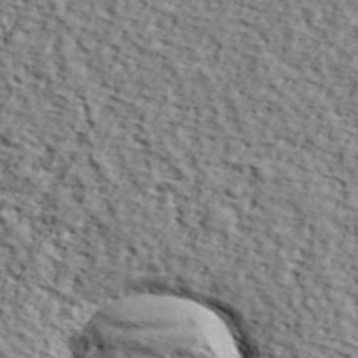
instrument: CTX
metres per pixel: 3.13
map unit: lHvf
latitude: 37.9150
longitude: -86.9136
